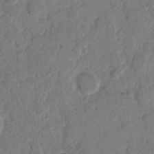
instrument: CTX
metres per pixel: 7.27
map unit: eHh
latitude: 9.0270
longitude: -64.4979
